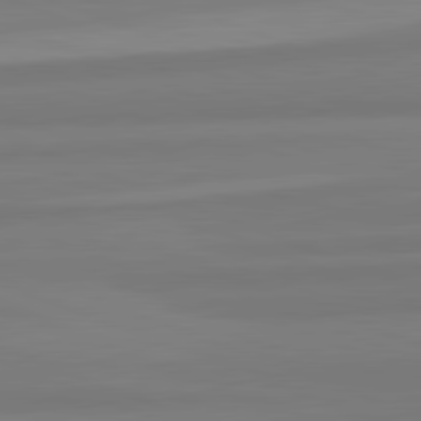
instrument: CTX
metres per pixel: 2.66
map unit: lApd
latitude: 82.3845
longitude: 176.8219
